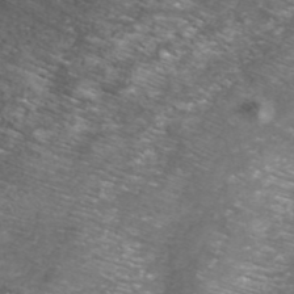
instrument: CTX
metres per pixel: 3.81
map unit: ANa
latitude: 42.1011
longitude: 23.9745
